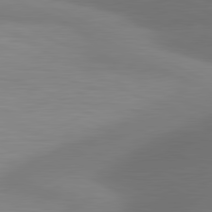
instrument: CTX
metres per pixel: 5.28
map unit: lApd
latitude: 81.2159
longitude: 132.4062
